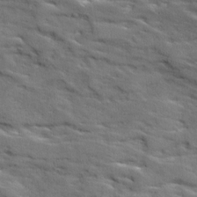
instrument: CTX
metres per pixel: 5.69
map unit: Ave
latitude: 18.6301
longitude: -136.1389
